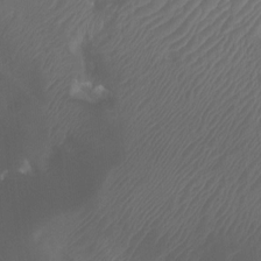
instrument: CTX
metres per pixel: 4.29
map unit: Nhu
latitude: -9.8233
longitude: -70.5168
